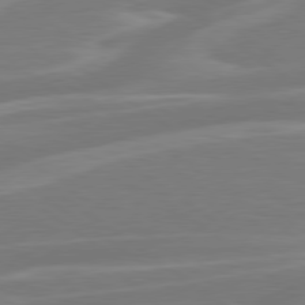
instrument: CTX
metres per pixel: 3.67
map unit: Hpe
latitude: 79.1970
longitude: -127.2159
